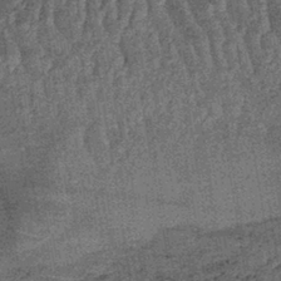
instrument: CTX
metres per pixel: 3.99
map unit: lHb
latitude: -39.9178
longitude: 66.0472
